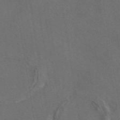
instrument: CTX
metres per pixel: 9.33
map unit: eAb
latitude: 46.3090
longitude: 109.6344
